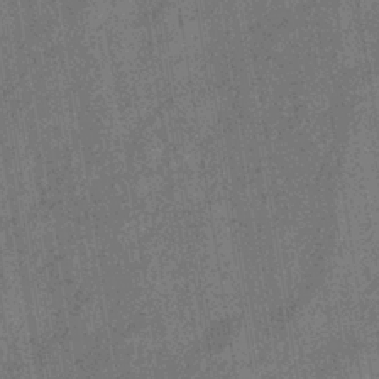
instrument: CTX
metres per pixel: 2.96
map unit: eHb
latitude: -35.3510
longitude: 80.7463
